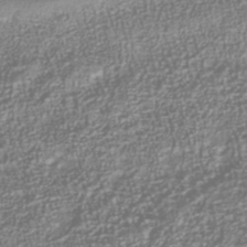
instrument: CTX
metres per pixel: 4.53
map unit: Nhu
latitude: -40.1606
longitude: -84.8569
